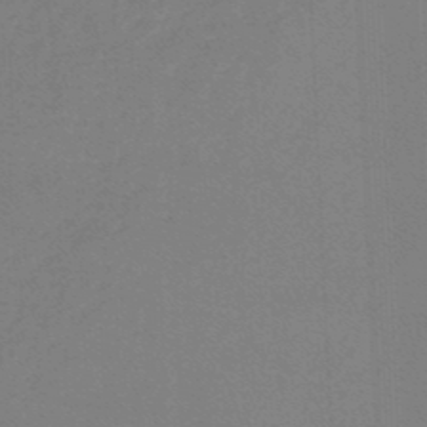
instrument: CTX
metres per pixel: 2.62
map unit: lHb
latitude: -45.9556
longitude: 63.7855
